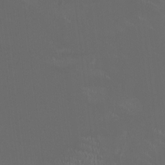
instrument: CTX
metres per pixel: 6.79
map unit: HNhu
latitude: 0.7624
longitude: -2.5357
